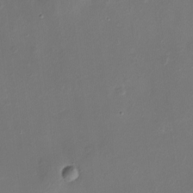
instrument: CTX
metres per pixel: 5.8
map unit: Nhu
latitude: -15.2565
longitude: -56.9135
